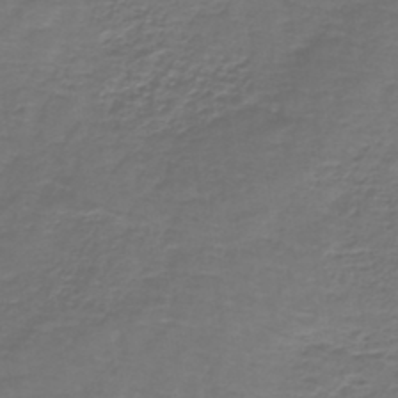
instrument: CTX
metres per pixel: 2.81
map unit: lHb
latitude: -43.1620
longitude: 57.1998
